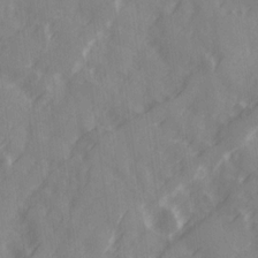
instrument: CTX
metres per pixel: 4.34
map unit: Ave
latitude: 19.7827
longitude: -131.8962
